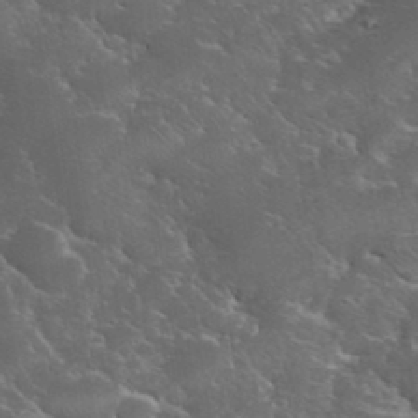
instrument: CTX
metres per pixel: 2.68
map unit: eHh
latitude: 36.5924
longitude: -67.2159
